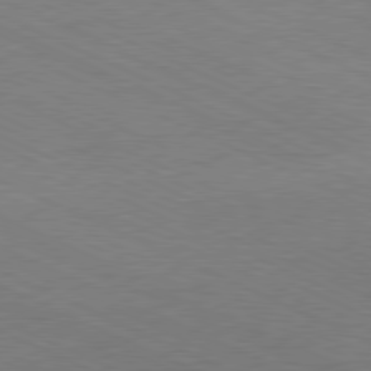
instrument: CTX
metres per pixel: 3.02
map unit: Hpe
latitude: -81.3321
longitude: 15.6911
